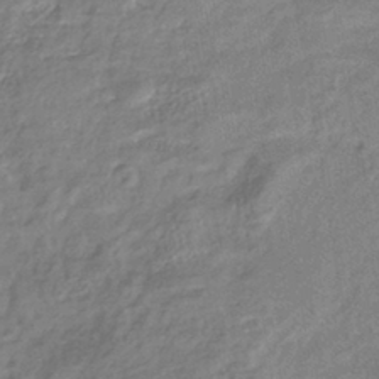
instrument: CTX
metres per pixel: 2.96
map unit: eHb
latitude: -40.5196
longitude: 79.2187
